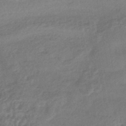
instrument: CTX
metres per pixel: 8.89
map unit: HNhu
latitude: -43.0108
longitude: 90.0850
